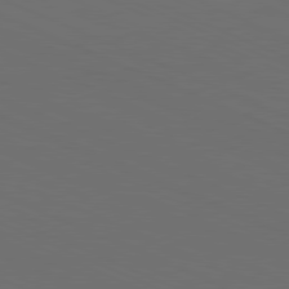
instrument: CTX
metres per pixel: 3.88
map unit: Hpe
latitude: -81.8045
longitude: 20.1416
